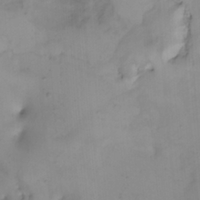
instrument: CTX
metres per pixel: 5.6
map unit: Nhu
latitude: -4.6518
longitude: -84.8380
